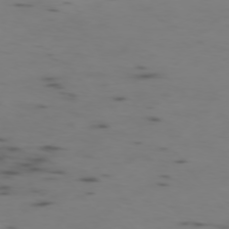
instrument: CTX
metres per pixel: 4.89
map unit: Ap
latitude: -76.2362
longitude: -67.2537
